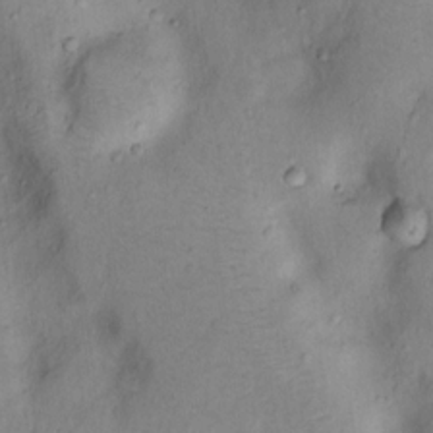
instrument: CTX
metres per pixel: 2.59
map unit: Nhu
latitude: 13.0648
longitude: -29.6127
